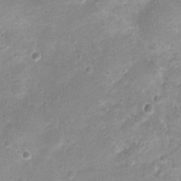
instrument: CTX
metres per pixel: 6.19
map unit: Nhu
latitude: 1.4426
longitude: -15.4805
